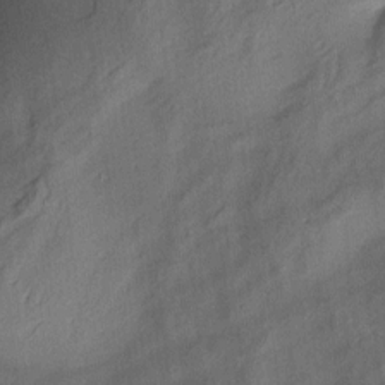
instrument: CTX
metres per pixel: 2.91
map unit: Aa
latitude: 10.1389
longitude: -142.8380
